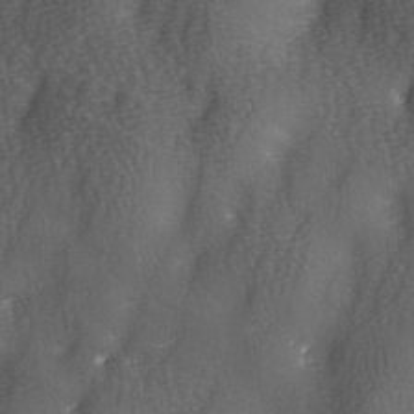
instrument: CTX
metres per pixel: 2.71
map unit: Ave
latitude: -5.8611
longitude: -120.4790
